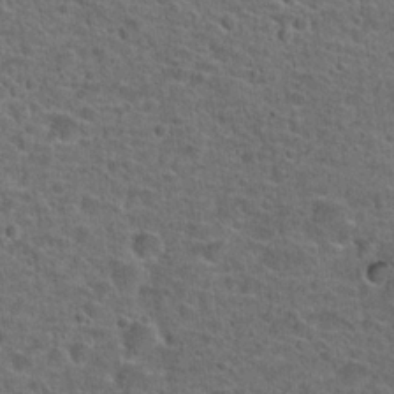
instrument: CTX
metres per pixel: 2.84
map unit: Hto
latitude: 22.2333
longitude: -45.9339
